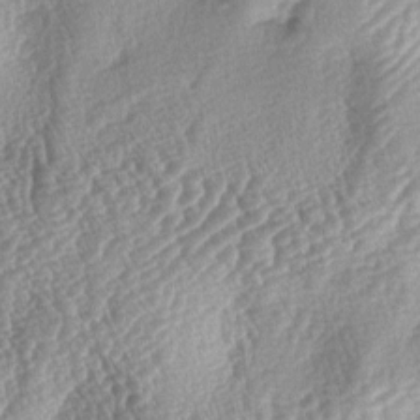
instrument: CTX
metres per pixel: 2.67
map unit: lAa
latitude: -4.1228
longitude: -127.8772
